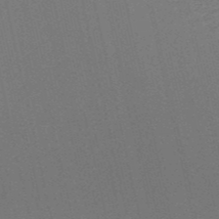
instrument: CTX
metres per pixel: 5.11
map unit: HNb
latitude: -51.5966
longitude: -50.5734
